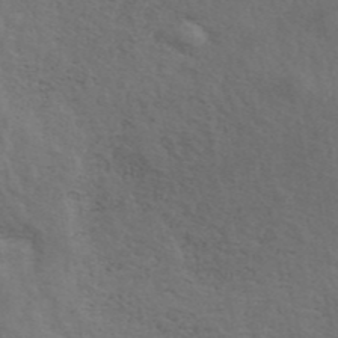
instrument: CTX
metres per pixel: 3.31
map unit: ANa
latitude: 42.9514
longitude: 29.4454
